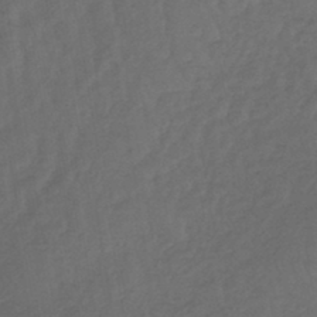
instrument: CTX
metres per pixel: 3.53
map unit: lHb
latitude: -43.6532
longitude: 64.7274
